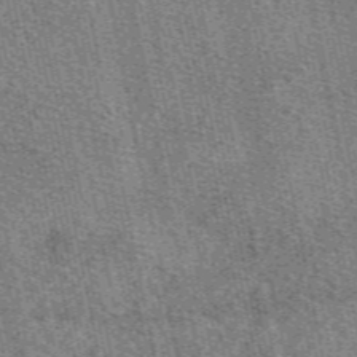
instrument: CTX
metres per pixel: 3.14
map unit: eAb
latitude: 50.8002
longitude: 114.8786
